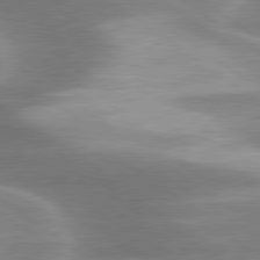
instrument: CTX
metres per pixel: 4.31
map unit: lApd
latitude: 80.2711
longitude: -119.8583
